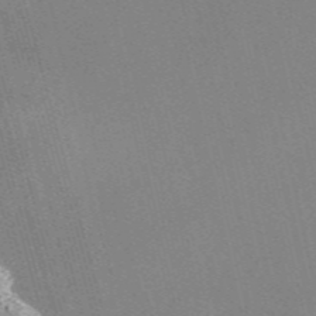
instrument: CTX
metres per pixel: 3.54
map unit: Nve
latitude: -57.7288
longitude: 62.8030
